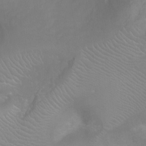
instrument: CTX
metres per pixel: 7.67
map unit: Ht
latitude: -4.9730
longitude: -28.4601
